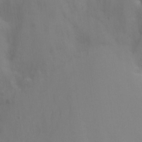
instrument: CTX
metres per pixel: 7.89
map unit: Nhu
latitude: -16.8408
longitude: -50.0822
